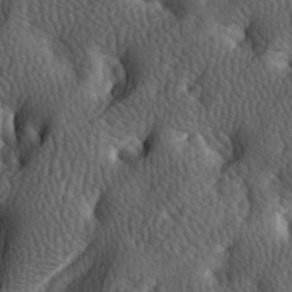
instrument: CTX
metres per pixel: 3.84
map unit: lAa
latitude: -6.4440
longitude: -125.0647
